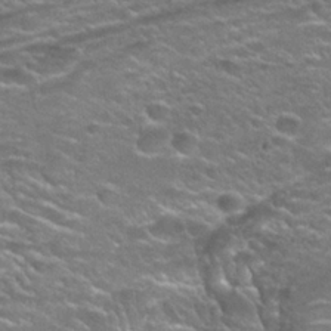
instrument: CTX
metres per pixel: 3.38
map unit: Hto
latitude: 27.2159
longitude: -50.0444
